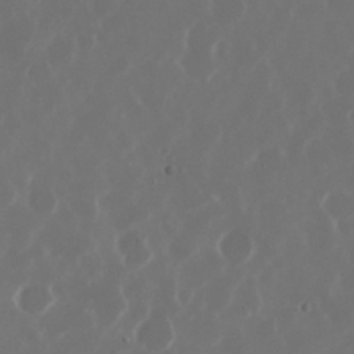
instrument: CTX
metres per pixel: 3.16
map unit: Nhu
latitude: 30.1200
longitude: -60.3656
